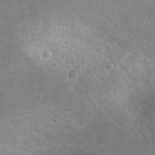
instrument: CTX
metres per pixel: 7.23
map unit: Nhu
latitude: 17.8205
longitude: -29.8772
